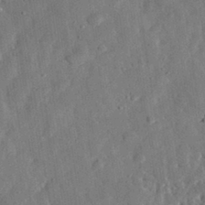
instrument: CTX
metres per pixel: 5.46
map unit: eHh
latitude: 31.7072
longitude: -76.4034
